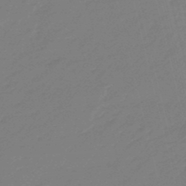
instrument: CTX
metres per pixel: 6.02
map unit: eHb
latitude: -46.9352
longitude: 86.8786
